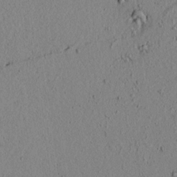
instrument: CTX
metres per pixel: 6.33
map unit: lAvf
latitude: 5.5938
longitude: 166.5574
